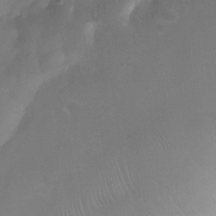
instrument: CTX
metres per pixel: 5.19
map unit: Nhu
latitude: -24.6329
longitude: -71.2348
